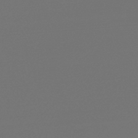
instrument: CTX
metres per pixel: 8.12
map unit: lHb
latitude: -47.3131
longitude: 66.1228
